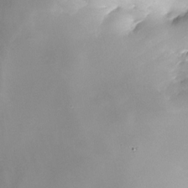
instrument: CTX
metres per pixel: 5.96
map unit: Nhe
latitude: -31.6722
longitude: -116.2712
